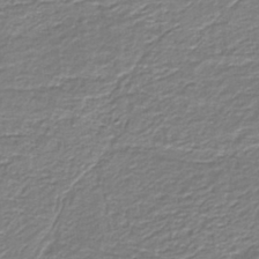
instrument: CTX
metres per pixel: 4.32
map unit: eAb
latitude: -39.2943
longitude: 52.9541
